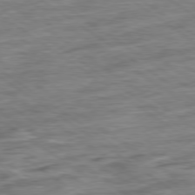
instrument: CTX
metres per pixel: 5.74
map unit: Ap
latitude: -79.5588
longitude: -49.1592
